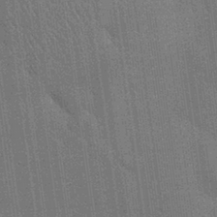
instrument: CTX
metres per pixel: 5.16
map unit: Nhu
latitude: 28.8191
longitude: -68.1389
